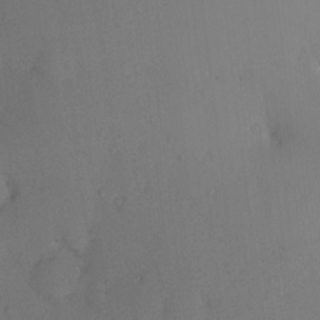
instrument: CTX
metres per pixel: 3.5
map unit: eHh
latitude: 0.2711
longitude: 16.9542
